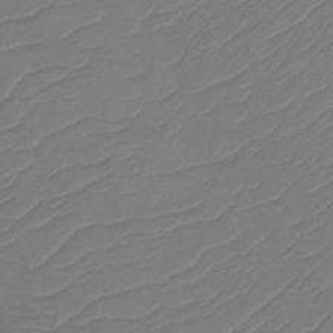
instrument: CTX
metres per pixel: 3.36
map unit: Ht
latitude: -14.7464
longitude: -49.1970
